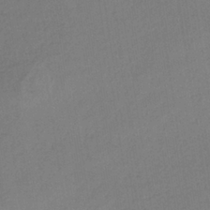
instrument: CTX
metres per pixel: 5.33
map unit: lHb
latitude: -36.6896
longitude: 68.7274
